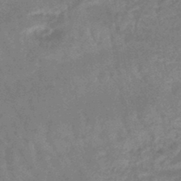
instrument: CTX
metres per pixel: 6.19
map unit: eHb
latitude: -45.7856
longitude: 79.7666
